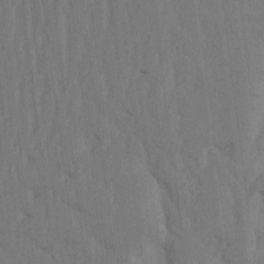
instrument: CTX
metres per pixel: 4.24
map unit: eHh
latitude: -2.3684
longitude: 14.5007
